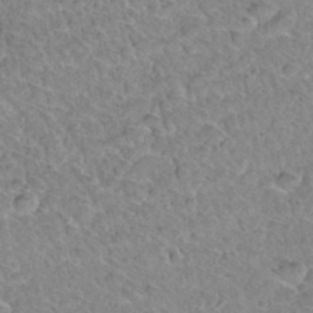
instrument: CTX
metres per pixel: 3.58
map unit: Hto
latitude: 35.1025
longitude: -48.1578
